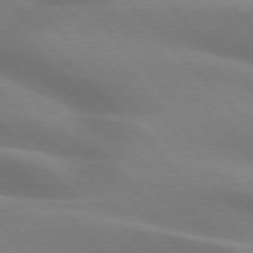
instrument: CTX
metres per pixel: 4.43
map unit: lApd
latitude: 75.6505
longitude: -61.4426
